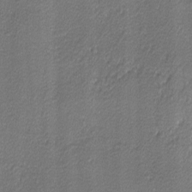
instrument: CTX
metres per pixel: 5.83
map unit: lHvf
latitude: -12.2362
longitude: -103.1025
